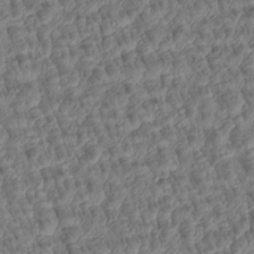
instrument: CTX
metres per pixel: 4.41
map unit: Htu
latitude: -5.9556
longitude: 177.7478
